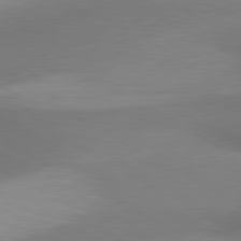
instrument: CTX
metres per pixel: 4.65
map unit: lApd
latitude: 80.9325
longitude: 175.2564
